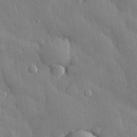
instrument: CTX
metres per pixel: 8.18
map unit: eHh
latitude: 30.0633
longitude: -79.0648
